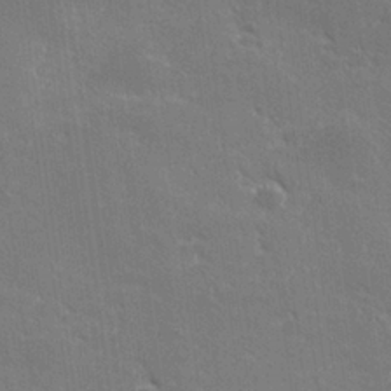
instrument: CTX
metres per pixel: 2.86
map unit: lHvf
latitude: 26.4979
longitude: 142.2172
